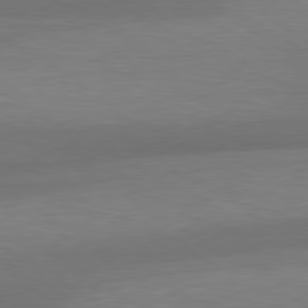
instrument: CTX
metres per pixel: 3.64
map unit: lApd
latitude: 79.5749
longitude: -88.5546
